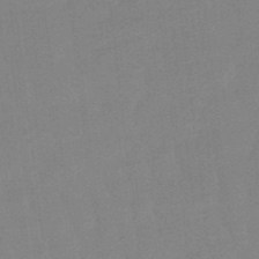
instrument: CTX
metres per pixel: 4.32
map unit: lHb
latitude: -49.4644
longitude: 81.4833
